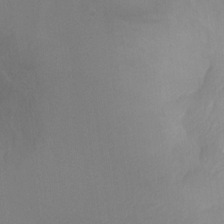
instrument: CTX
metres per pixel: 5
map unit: Ht
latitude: -10.1606
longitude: -33.5371
